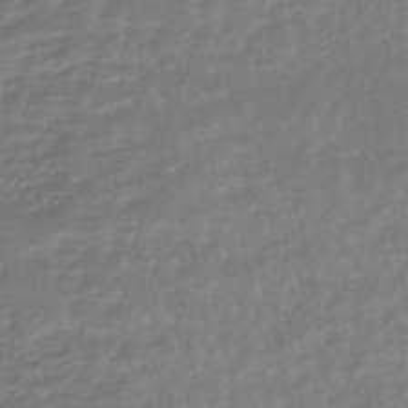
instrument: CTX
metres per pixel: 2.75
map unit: HNhu
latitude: -46.5762
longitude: 96.7652
